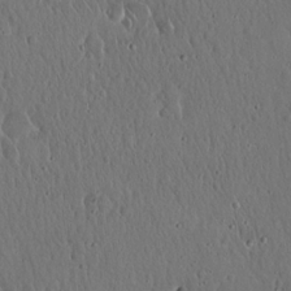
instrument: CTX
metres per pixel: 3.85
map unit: Hto
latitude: 18.3089
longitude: -59.6694
